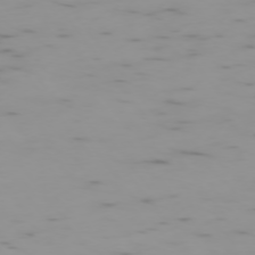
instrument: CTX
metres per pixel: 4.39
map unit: Ap
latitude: -75.6155
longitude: -67.6316
